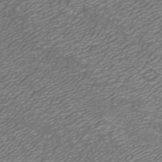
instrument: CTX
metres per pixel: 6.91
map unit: ANa
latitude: 41.8394
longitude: 27.2942
